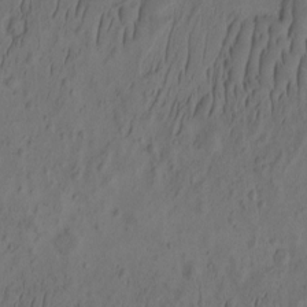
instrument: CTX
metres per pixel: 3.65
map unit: eHh
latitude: -2.2928
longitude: 16.7652
